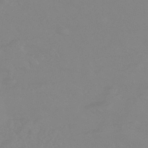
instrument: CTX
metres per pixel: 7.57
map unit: eHb
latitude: -44.3684
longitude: 81.5210
